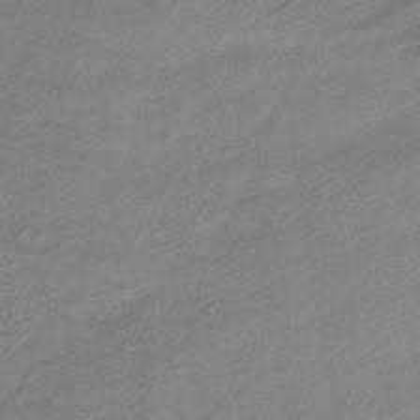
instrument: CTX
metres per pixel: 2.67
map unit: lHb
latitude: -40.3873
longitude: 71.8611
